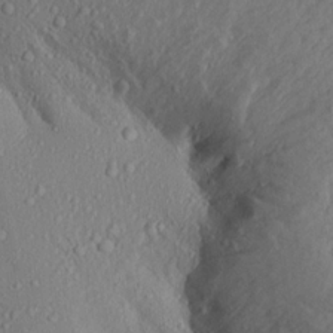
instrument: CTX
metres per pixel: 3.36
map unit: Aa
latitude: 16.2523
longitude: -144.1578
